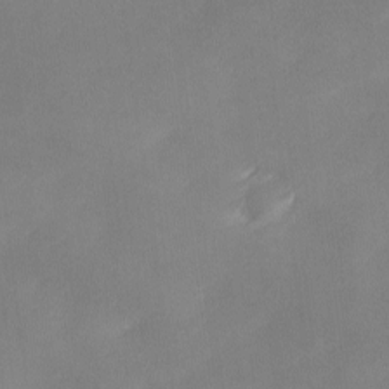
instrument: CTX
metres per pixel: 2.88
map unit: Ave
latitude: -0.0094
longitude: -114.2144
